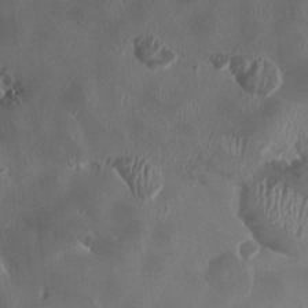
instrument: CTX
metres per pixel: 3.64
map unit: HNhu
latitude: 1.1781
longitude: -4.4790
